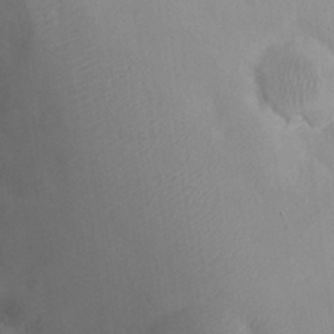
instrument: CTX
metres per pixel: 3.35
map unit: eHh
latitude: 26.2145
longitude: -65.8394
